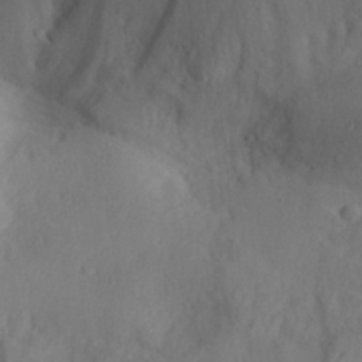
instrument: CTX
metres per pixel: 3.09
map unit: Aa
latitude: 30.4979
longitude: -140.8380
